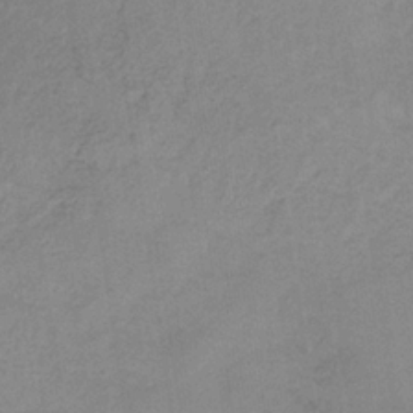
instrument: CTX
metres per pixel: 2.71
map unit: HNb
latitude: -33.1431
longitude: 63.2565
